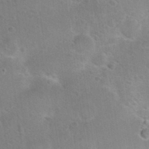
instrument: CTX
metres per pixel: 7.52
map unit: Hto
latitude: 21.1781
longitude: -50.0633
